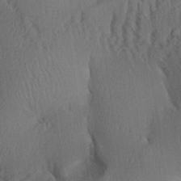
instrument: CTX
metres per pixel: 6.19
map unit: Aa
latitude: 26.8380
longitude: -134.3656
